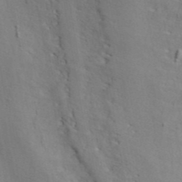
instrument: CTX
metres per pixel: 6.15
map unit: ANa
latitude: 41.8961
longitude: 55.4643
